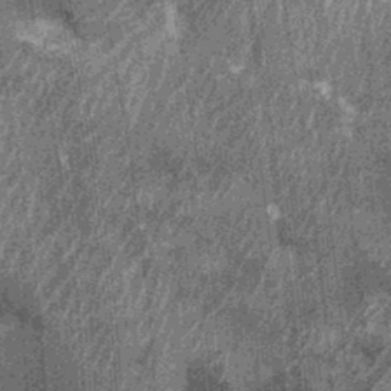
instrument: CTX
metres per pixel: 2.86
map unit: Nhu
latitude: -12.2173
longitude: -22.1389
